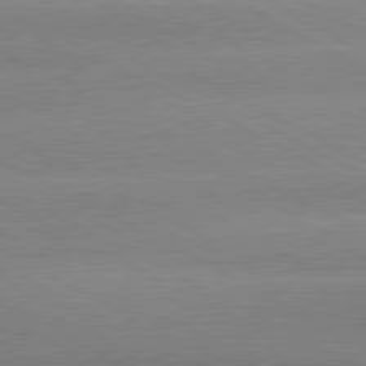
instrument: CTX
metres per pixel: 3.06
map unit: lApd
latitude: 80.3467
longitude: -135.6883
